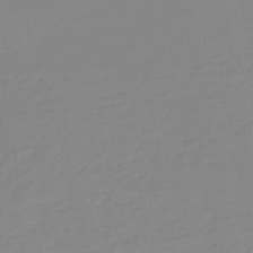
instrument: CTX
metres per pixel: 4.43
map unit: HNb
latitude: -46.0661
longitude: -35.0836
